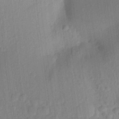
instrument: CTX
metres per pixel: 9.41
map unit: Aa
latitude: 23.4426
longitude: -147.4994
